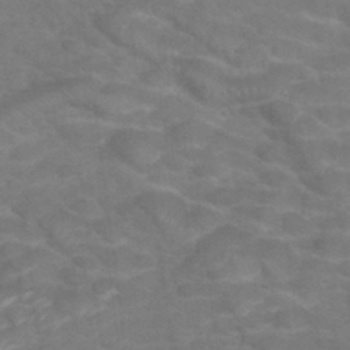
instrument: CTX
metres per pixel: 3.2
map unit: Hto
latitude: 32.0444
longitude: -50.3278
